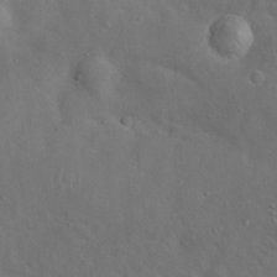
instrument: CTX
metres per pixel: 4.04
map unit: Hto
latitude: 17.8961
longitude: -53.4238
